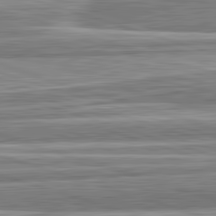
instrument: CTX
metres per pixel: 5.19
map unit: lApd
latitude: 82.8002
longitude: 167.4643
